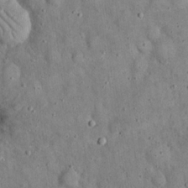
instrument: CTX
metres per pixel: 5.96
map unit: eHh
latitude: 19.7827
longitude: -61.1214
